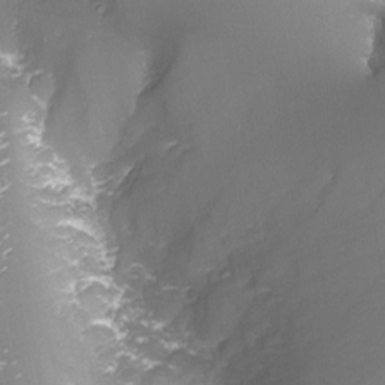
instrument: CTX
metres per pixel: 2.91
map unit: Nhu
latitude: -9.6344
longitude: -78.8191
